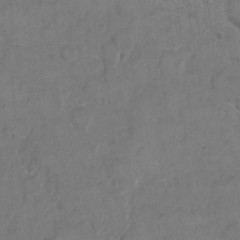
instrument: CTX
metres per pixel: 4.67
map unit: eHh
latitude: 12.7058
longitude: -65.6127
